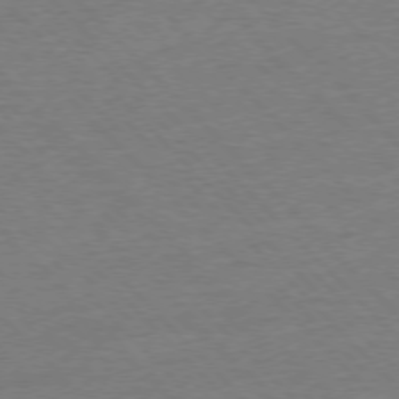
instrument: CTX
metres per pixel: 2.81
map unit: Ap
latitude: -77.4643
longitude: -95.0648
